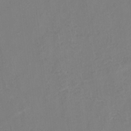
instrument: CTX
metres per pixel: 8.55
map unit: Nhu
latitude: -17.2376
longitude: -47.9150
